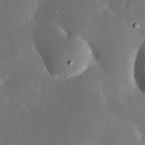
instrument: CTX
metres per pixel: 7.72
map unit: Hve
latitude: 25.0269
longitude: 150.7841
